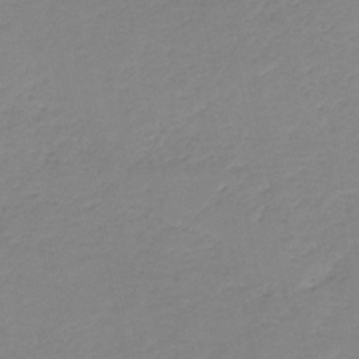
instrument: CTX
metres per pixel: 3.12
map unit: HNb
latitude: -41.2754
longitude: 50.1795
